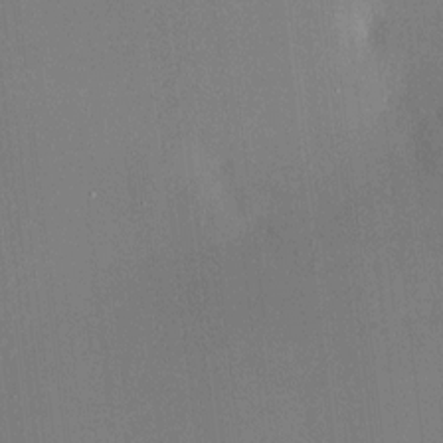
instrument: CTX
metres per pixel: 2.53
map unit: HNhu
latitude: 8.4412
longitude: 9.2187
